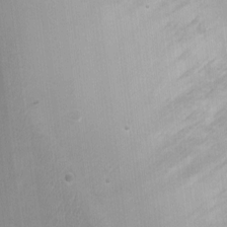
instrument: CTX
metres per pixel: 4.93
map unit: Nhu
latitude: 1.1025
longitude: -16.5923
